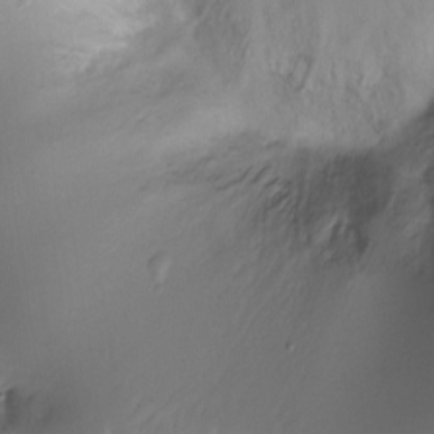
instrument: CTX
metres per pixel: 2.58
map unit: Ht
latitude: -12.5196
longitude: -45.2915
